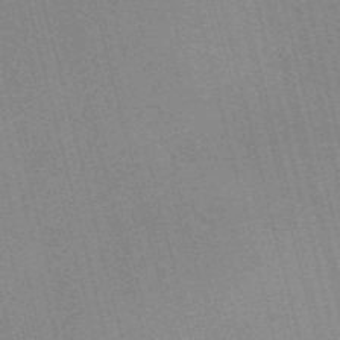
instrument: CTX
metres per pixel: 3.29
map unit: Nve
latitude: -57.4265
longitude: 62.2361
